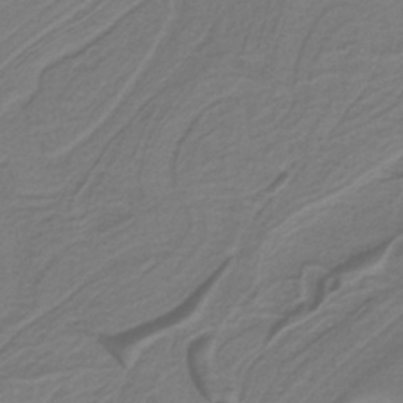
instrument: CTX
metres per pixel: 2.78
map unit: HNb
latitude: -39.0298
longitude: 53.4454
